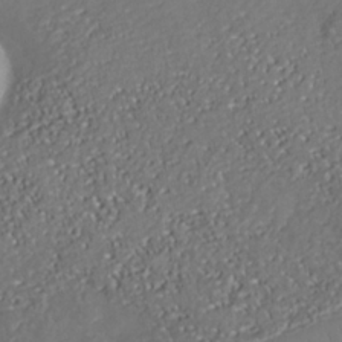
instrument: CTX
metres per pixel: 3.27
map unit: Nhe
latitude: -37.3698
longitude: -86.8947
